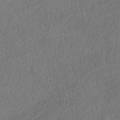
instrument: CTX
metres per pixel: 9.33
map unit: HNhu
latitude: -41.5966
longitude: 107.7667
